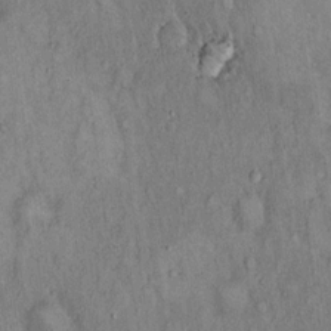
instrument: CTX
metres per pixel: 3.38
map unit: Hto
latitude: 15.1026
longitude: -61.0269
